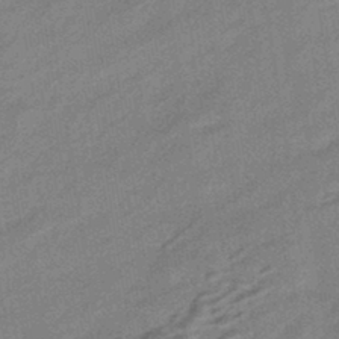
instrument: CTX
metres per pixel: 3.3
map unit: HNhu
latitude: -42.9919
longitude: 90.6897
